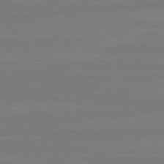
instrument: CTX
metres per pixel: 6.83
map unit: lApd
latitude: 81.7072
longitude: -178.7436
